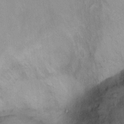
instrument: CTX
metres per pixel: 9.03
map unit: Hto
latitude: 6.8380
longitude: -37.9717
